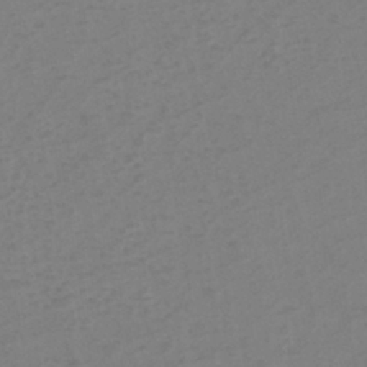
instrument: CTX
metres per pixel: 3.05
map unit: eHh
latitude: -39.9745
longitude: -28.8380
